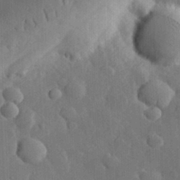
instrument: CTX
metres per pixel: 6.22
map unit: eHh
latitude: 29.7449
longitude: -80.2333
